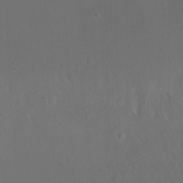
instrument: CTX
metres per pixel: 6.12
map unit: Ht
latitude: -15.8612
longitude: -41.5182
